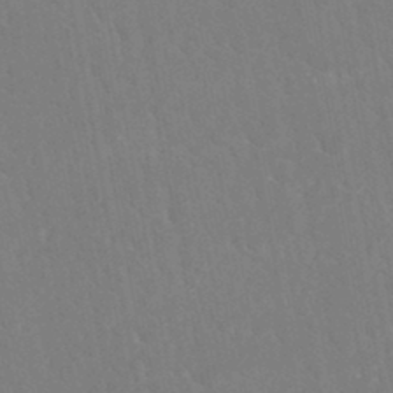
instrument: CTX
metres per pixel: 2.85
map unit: ANa
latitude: -45.0864
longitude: 104.4440
